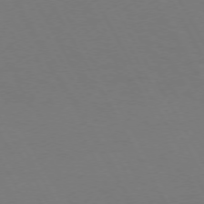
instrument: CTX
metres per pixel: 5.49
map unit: Hpe
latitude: 72.1011
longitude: -125.5371
